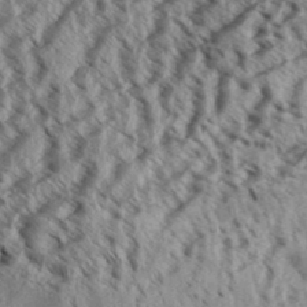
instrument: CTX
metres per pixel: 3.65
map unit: Aa
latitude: 32.3845
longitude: -137.4238
